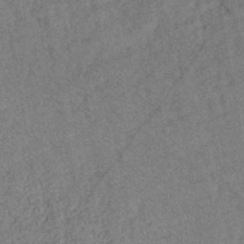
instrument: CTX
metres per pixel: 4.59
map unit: eHb
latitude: -43.0297
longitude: 82.5007
